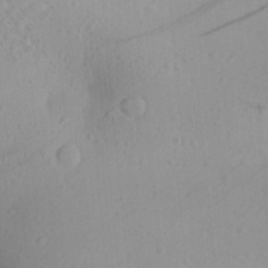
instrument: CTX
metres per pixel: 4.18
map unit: Aa
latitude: 28.5734
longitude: -132.0633
